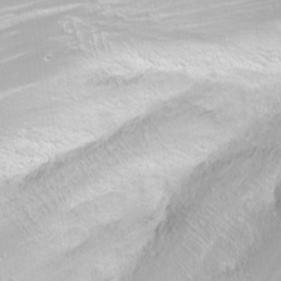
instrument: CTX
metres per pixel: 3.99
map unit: Nhu
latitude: -10.9542
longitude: -65.9339
